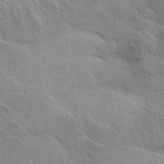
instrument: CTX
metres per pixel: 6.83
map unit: lHvf
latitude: 36.4790
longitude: -92.1011
